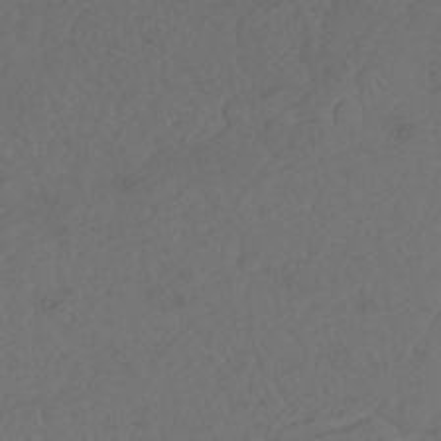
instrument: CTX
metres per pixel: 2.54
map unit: Nhu
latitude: 22.5924
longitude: -66.2711
